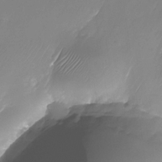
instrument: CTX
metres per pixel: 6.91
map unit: Nhu
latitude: -24.9353
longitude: -71.1781
